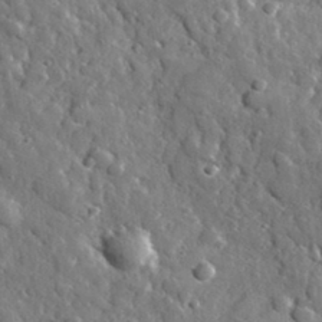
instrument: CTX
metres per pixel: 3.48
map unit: lHvf
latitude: 35.4237
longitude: -87.8583
